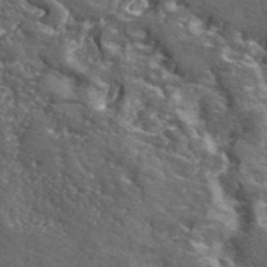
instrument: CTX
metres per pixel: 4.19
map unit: lHvf
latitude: 41.8583
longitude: -89.8773
